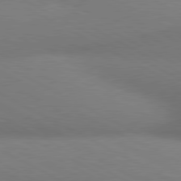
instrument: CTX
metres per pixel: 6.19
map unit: lApd
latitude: 80.4790
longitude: 129.0487
